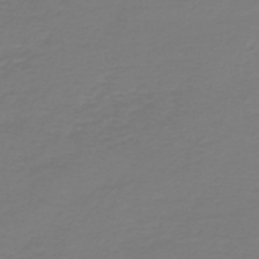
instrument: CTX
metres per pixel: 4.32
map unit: HNb
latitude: -46.5573
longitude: 54.0283
